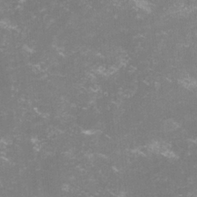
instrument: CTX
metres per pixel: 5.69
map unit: lHvf
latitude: -14.9353
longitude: -100.5924
